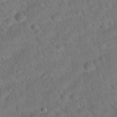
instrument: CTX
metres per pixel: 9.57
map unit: Hto
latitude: 19.9717
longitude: -52.9325
